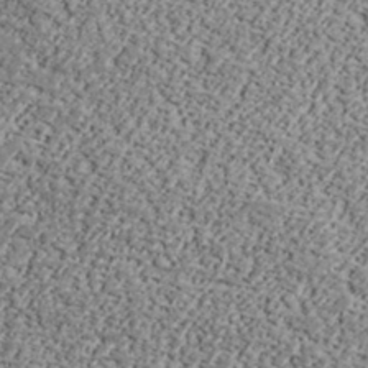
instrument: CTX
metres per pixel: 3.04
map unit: lHvf
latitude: 37.7828
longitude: -91.3860
